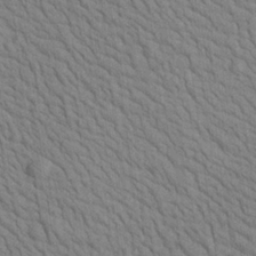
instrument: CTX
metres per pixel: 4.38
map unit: Aa
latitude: 22.4034
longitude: -138.9514
